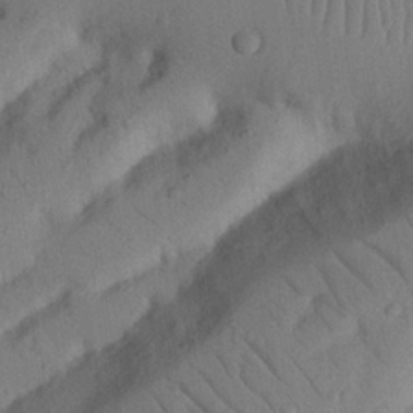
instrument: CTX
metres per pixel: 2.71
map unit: Nhu
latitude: 22.3656
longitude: -74.5168
